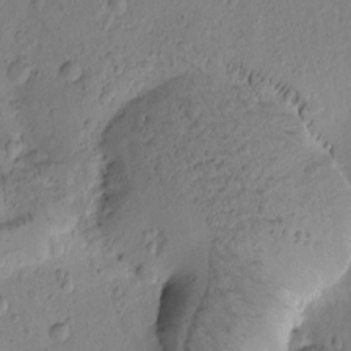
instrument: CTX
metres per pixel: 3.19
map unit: Htu
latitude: -3.3131
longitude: 171.7100
